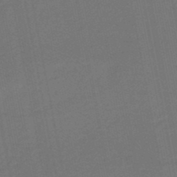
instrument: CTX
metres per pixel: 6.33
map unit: eHb
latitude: -47.4265
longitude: 87.5966
